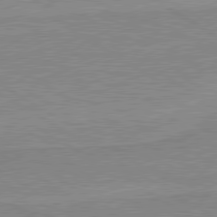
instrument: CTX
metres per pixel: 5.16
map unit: lApd
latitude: 80.0444
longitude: 169.0486
